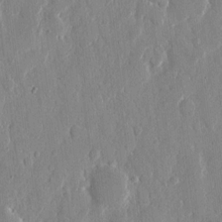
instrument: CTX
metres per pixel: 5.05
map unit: eHh
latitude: 12.6869
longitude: -69.9717
